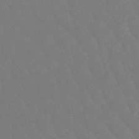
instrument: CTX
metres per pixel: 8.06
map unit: lHb
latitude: -49.2754
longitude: 82.8408
